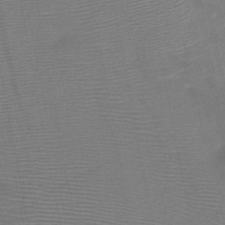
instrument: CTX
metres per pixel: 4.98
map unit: HNb
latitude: -46.9164
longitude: -40.2144
